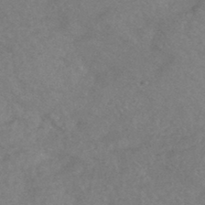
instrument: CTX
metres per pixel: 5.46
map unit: HNhu
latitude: -44.9731
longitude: 92.9353
